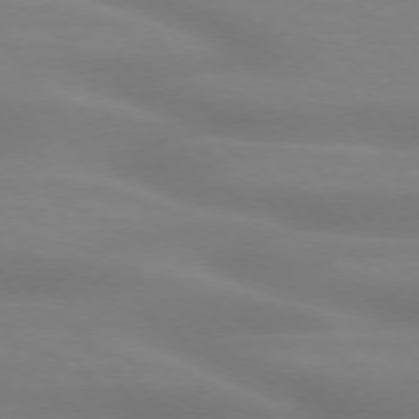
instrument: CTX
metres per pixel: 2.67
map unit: lApd
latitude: 73.7828
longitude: -48.2334
